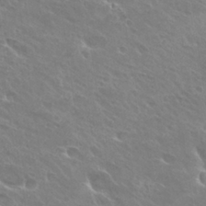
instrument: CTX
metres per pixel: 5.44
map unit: Hto
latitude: 27.9717
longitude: -40.7435
